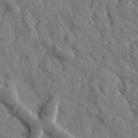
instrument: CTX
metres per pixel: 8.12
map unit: Htu
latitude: 2.1011
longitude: 178.4062
